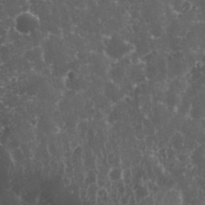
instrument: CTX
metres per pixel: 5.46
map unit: eHh
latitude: 33.3671
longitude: -62.1767
